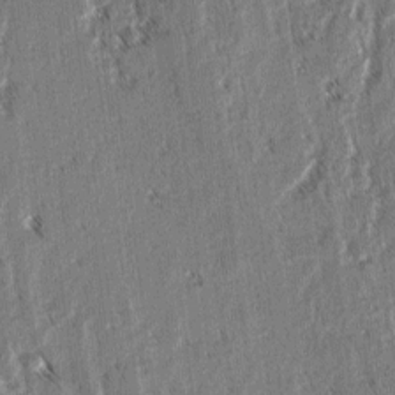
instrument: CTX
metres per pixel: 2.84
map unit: lAvf
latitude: 3.3670
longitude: -105.9150
